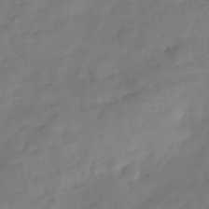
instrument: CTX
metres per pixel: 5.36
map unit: Hve
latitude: -29.6911
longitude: 92.0472
